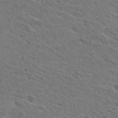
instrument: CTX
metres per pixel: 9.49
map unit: Hto
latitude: 26.5546
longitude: -41.6315
